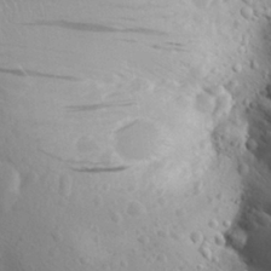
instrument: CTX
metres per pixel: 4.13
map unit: Aa
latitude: 24.2333
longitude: -144.9514
